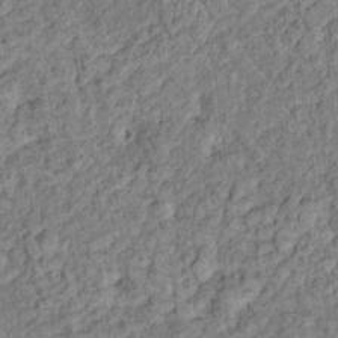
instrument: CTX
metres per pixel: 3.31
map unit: Hto
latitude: 16.0633
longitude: -31.2537
